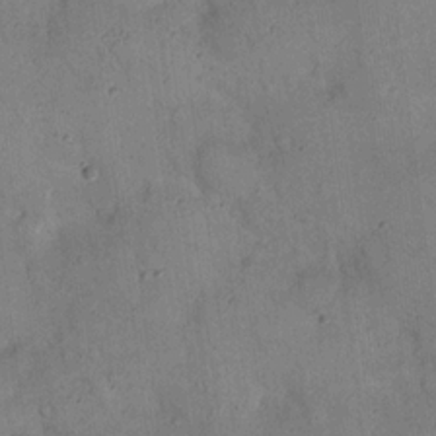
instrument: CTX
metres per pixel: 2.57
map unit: eHh
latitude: 20.4223
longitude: -59.9717
